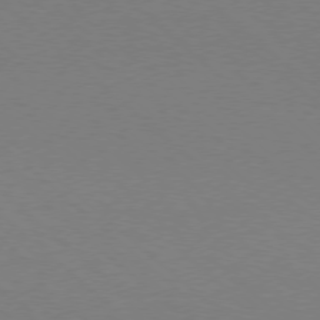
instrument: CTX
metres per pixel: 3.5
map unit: Ap
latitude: -78.4251
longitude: -90.3089
